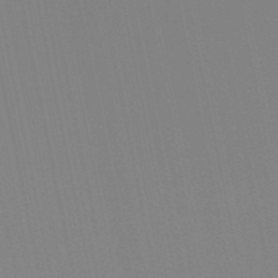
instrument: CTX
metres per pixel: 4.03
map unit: lHb
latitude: -49.1431
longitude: 75.1809
